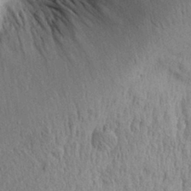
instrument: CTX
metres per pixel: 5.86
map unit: Aa
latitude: 30.4412
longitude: -136.5924
